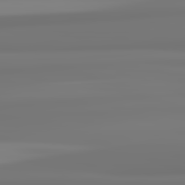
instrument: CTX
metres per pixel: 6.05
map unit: lApd
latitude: 82.3089
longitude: 171.0109
